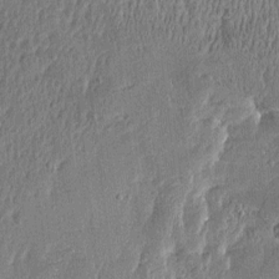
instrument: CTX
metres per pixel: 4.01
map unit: Htu
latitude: -5.1431
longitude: 175.3320
